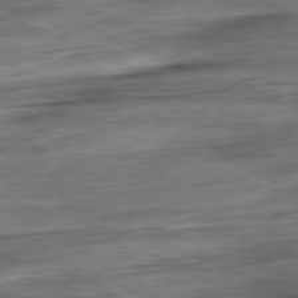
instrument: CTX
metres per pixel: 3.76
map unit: Ap
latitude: -80.8030
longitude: -68.4790
